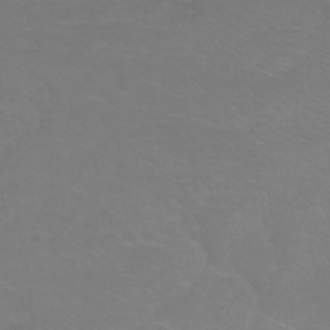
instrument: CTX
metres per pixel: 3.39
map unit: lHb
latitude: -31.6911
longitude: 63.6533
